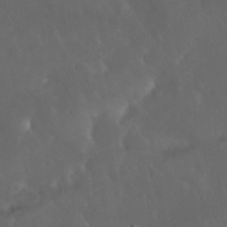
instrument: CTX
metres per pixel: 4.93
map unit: Nhu
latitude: 30.0444
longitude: -58.2523
